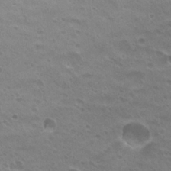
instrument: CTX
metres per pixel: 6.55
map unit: Hto
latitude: 25.8394
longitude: -29.5371
